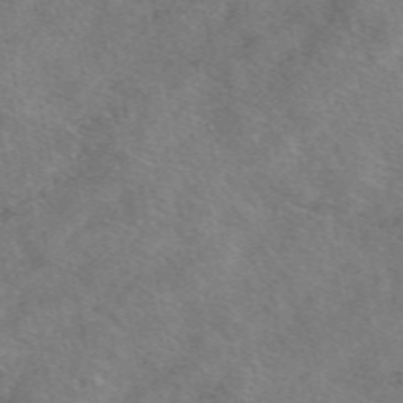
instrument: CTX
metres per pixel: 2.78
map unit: eAb
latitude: 50.5167
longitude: 118.1606
